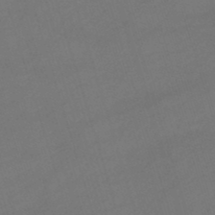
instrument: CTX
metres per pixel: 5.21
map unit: lHb
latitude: -46.9919
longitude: 63.4076
